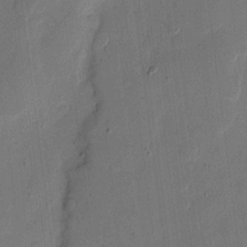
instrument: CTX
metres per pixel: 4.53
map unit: eHh
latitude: 11.6127
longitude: -69.1403
